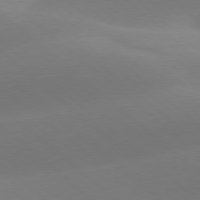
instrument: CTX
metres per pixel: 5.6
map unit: lApd
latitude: 78.4223
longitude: -50.9891
